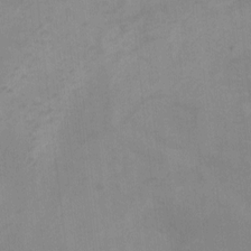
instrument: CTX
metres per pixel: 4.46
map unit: Ht
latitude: -2.6896
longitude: -17.6127
